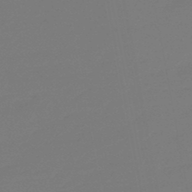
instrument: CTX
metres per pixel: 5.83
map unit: eHb
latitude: -47.4643
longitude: 88.7841
